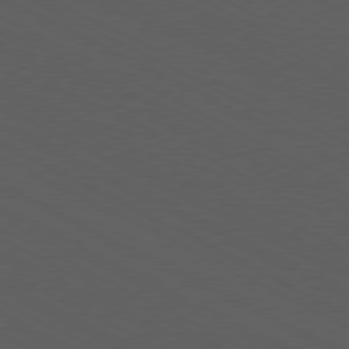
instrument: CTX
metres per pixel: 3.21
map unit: Ap
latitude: -77.3321
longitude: -74.4412
